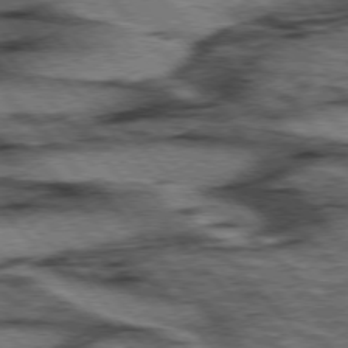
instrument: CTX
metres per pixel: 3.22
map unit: lApd
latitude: 75.9528
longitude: -49.8772
